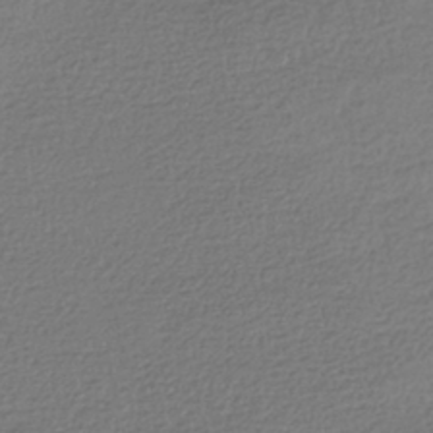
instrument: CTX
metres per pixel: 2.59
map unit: HNhu
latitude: -42.8408
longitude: 99.8044
